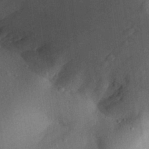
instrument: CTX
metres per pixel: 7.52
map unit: Aa
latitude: 29.6316
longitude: -144.0255
